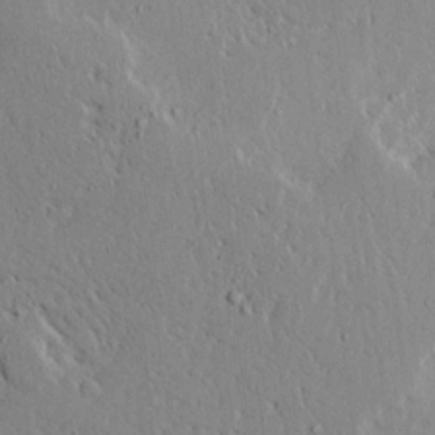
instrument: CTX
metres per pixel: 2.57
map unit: Ave
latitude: 14.8569
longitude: -139.7072
